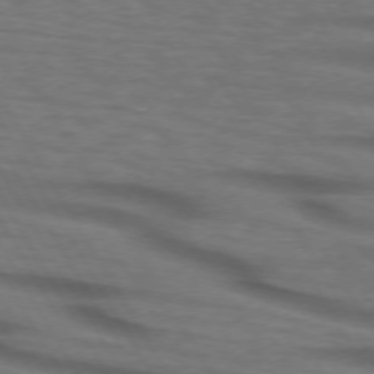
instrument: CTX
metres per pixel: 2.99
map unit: lApd
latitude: 73.4238
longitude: -73.4427
